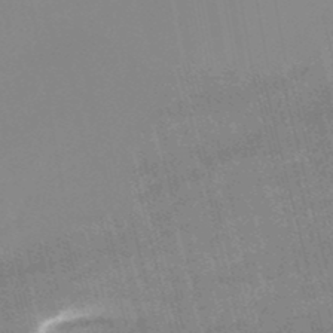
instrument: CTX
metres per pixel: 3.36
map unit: lHb
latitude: -48.2740
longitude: 76.4062
